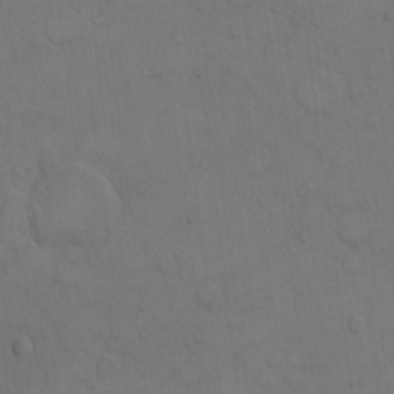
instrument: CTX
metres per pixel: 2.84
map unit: Hto
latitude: 7.1970
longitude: -60.7813
